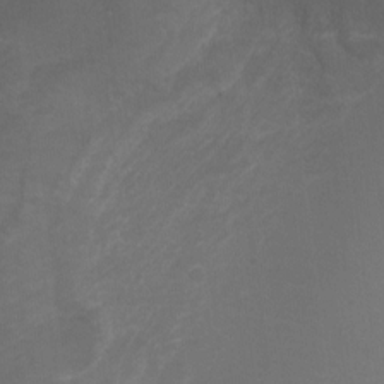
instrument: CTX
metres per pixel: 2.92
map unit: Ht
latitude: -11.0298
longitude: -35.1025
